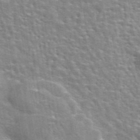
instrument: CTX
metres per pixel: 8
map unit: eAb
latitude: 44.4790
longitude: 112.1795
